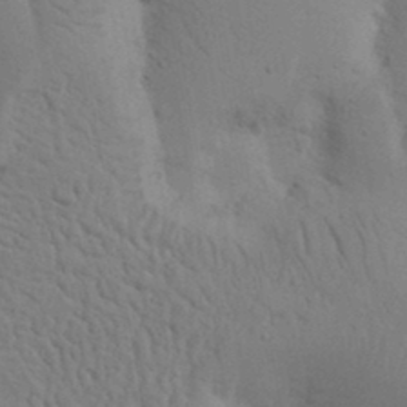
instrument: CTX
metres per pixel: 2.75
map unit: Nhu
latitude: 16.1767
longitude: -75.9150
